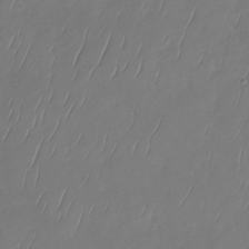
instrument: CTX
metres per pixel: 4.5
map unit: Nhu
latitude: -29.5399
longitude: -59.1592
